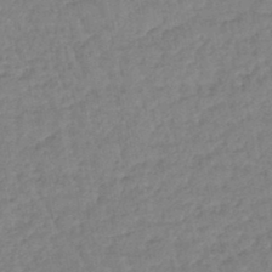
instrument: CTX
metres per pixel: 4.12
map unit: eHb
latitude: -45.1998
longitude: 80.7841
